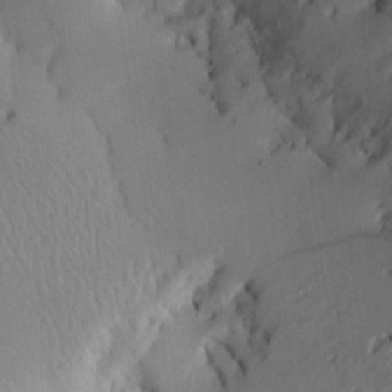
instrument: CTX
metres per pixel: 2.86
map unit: Aa
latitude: 20.1578
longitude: -145.1025
